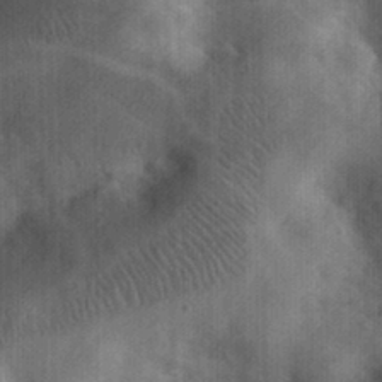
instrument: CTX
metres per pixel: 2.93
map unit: eHh
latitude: 25.9906
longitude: -65.5371
